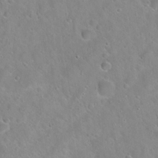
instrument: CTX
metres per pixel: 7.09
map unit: Hto
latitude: 21.5182
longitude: -53.5371
